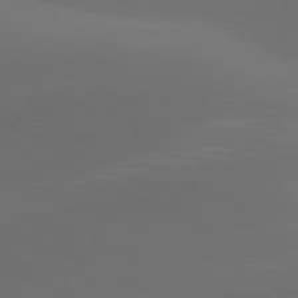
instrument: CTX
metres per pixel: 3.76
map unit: lApd
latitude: 80.8002
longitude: -83.2159
